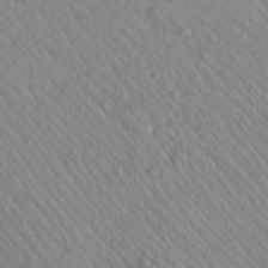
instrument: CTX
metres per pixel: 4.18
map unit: Aa
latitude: 29.7260
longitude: -148.0822
